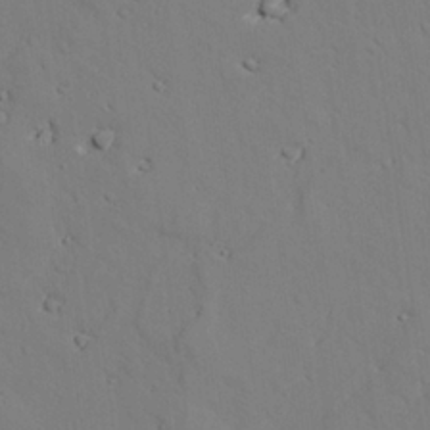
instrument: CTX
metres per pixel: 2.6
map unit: lAvf
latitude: 26.5924
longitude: -110.6302
